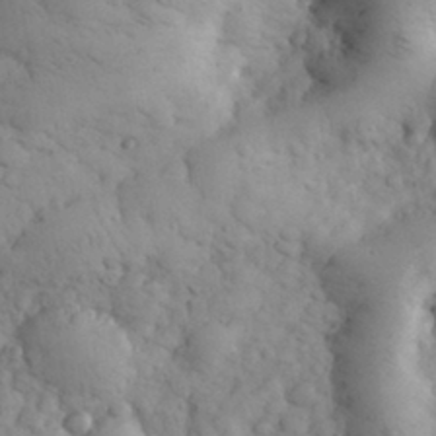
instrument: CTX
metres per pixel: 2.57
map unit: eHh
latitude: 31.6694
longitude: -68.2901
